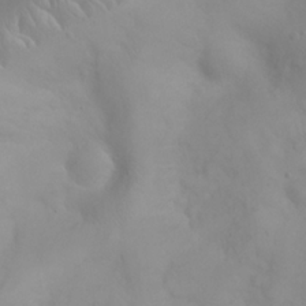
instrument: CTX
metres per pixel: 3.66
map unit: eHh
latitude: 25.4048
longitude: -64.1578
